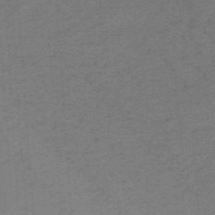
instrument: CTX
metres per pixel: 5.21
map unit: HNb
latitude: -54.8786
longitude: -46.0255
